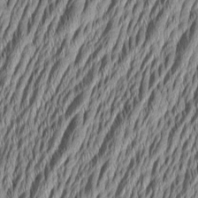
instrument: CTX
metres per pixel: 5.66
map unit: Aa
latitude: 6.1389
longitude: -129.1970
